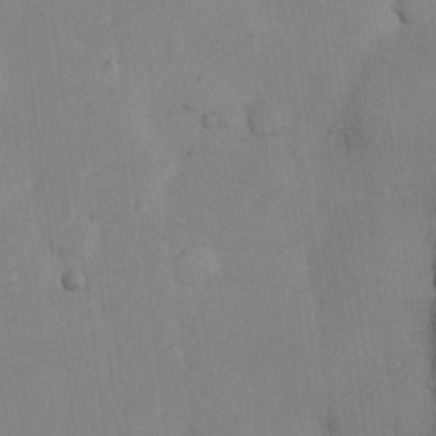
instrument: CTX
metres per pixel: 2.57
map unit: Ht
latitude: 12.9514
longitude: -41.1403
